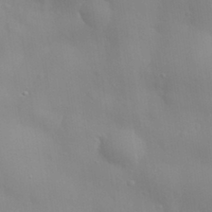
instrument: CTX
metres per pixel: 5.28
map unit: eHh
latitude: 31.7261
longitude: -58.2334
